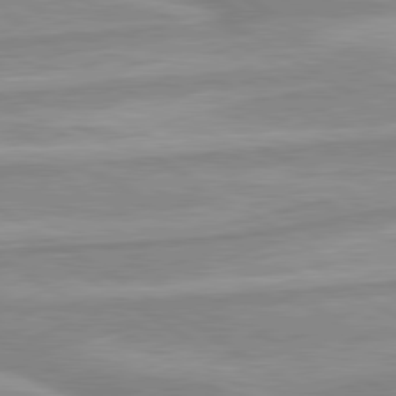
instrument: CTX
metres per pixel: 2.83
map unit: lApd
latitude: 80.0633
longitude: -172.2333
